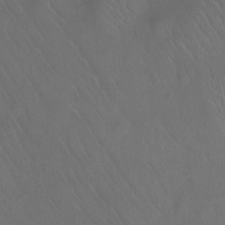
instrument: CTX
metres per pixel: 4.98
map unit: Ht
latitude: -11.9367
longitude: -43.4615
